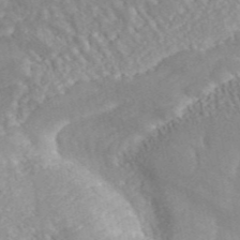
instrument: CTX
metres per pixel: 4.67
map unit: ANa
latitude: 45.3292
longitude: 27.1053
